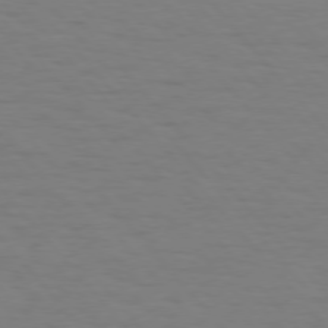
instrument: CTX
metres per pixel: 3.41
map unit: Hpe
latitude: 75.4238
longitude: -132.4034
